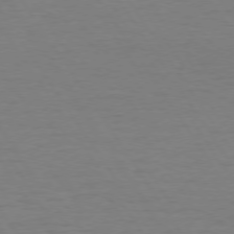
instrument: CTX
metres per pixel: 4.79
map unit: Hpe
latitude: 73.9528
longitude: -130.0444
